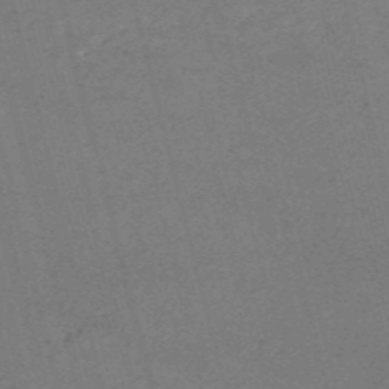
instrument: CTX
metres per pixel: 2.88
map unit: HNb
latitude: -54.7085
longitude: -36.3845
